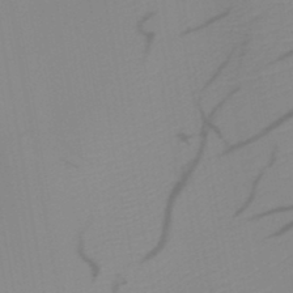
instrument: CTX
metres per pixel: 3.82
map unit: HNb
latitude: -45.2754
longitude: -43.8394
